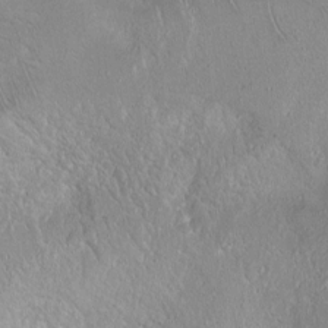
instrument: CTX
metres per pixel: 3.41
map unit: Ht
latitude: -0.1984
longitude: -45.2348
